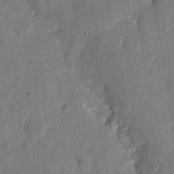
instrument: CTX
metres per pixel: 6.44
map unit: eHh
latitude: 12.6680
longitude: -68.5546
